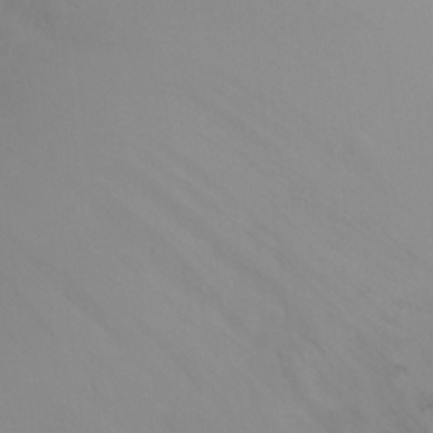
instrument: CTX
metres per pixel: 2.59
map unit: Ht
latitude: -6.4251
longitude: -25.8961
